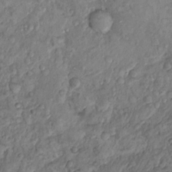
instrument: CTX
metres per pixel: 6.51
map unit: Hto
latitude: 14.2901
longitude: -29.7638
